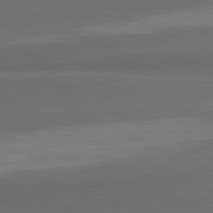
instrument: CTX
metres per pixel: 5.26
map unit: lApd
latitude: 82.0444
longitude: 157.6155
